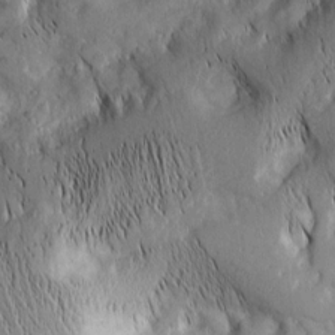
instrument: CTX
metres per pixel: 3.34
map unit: Nhu
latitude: -4.8030
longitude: -150.3089
